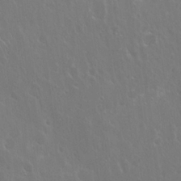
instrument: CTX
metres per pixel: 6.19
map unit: Hto
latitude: 19.7449
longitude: -56.9324
